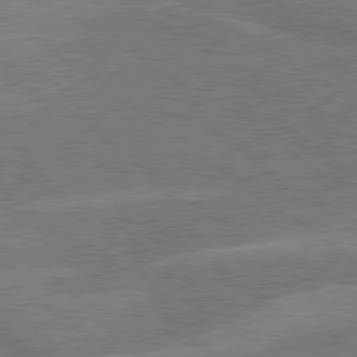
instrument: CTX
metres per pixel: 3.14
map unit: lApd
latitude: 79.5749
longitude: -121.1026
